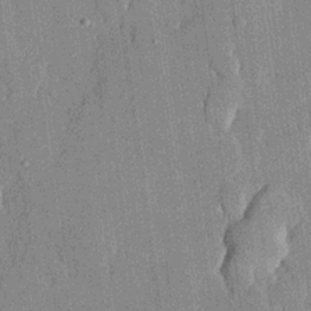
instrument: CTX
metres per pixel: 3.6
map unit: lHvf
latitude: 21.2159
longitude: 146.1417
